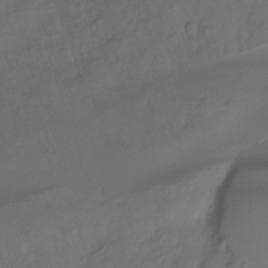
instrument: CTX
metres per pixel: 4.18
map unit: Htu
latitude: -14.7275
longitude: -44.8569
